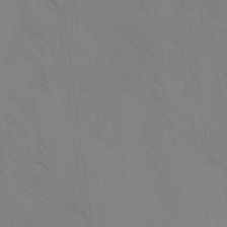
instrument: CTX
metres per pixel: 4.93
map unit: Ave
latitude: -1.0865
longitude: -112.2522
